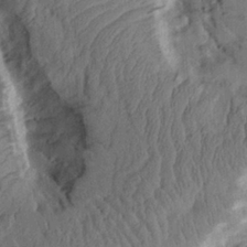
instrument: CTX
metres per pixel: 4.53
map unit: Aa
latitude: 10.1767
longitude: -126.1578
